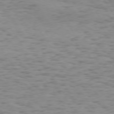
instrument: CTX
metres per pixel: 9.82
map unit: Hpe
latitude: 73.5372
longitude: -132.2334
